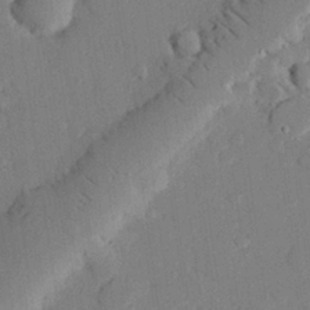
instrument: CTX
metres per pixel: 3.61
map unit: eHh
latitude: 26.7057
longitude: -80.5546
